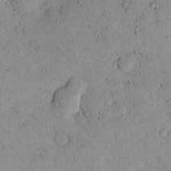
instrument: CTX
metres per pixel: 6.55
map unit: eHh
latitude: 0.1011
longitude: 18.3306
